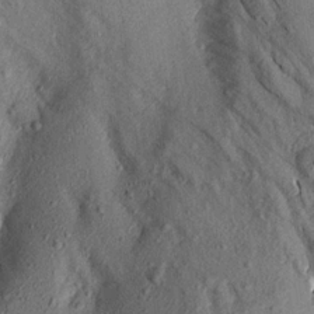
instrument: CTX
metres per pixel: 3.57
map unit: Aa
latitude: 16.4790
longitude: -146.8569
